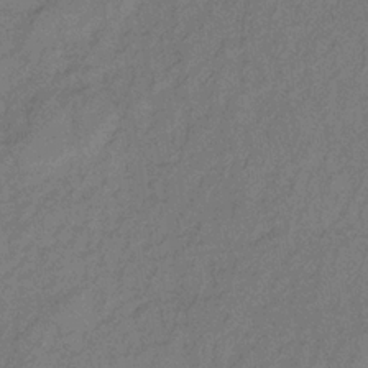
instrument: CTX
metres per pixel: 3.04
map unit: lHb
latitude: -33.3510
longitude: 66.7463
